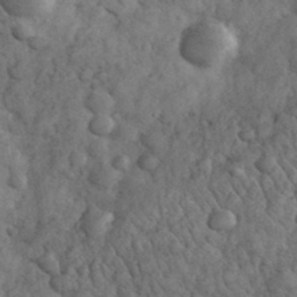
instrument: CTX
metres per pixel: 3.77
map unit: eHh
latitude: 32.8569
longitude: -68.5357
